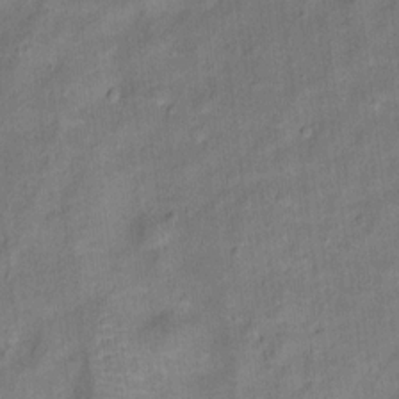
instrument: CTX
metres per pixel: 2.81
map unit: Ht
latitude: 11.5182
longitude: -40.3089
